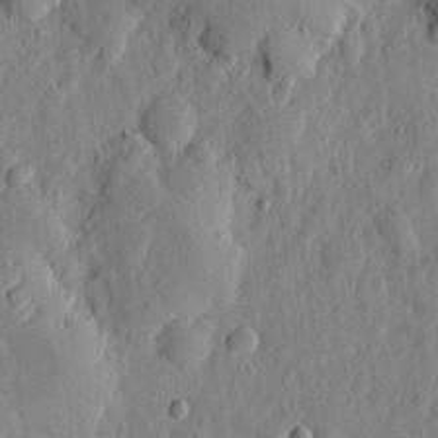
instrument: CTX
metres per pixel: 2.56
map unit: eHh
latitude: 5.7261
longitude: -71.9339
